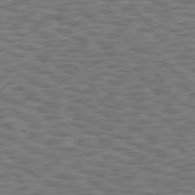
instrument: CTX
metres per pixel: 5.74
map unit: Hpe
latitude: 75.4049
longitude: -135.5938
